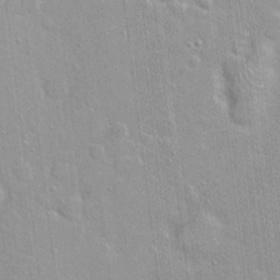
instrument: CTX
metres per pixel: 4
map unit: Nhu
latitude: 1.2914
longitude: -16.4412
